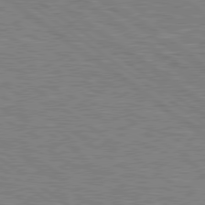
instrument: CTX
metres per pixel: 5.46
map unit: Hpe
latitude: 78.8380
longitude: -164.3845
